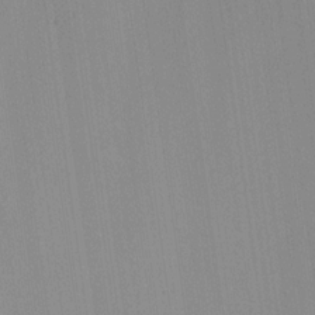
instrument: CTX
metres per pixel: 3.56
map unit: lHvf
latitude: -12.0094
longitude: -102.1766
